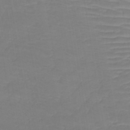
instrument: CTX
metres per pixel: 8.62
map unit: lHb
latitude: -41.1431
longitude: 65.7478
